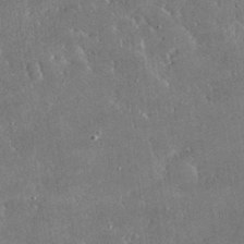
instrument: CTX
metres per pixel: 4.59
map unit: lHvf
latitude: 31.2726
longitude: -93.5749
